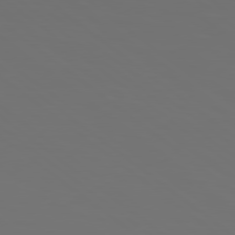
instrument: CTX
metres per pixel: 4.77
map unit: Hpe
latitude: 78.4979
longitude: -175.3860
